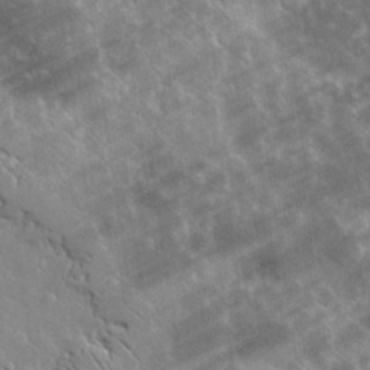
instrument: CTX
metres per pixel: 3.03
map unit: lHvf
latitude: 32.9892
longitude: -92.8380
